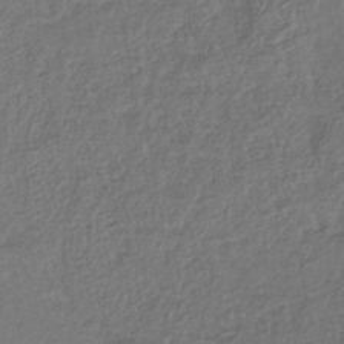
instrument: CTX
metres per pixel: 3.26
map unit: lHb
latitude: -40.6896
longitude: 61.6344
